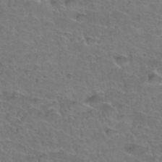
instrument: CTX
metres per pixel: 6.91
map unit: Hto
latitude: 35.7449
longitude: -44.6868
